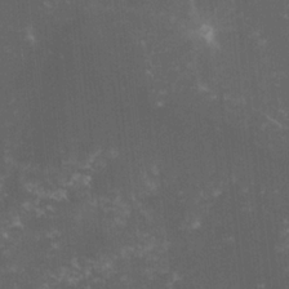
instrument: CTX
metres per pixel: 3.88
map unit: lHvf
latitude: -15.2754
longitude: -101.7072
